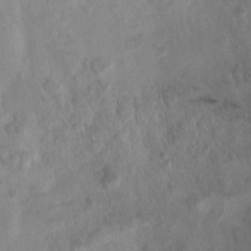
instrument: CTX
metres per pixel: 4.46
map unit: eHh
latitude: -0.2551
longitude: 14.9920
